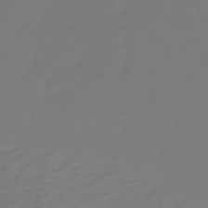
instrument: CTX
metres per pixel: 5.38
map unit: lHb
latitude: -49.5210
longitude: 78.8786
